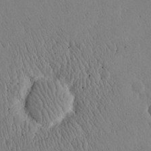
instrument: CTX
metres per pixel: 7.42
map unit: eHh
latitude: 20.9514
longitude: -68.6302
